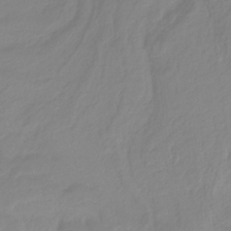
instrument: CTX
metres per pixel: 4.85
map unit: HNhu
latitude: -29.0675
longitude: 67.7289
